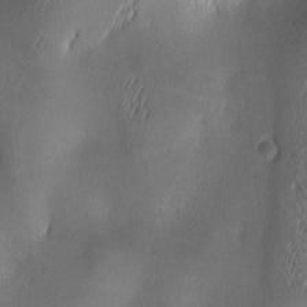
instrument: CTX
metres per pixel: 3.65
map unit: lAa
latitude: 2.0255
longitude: -117.0836
